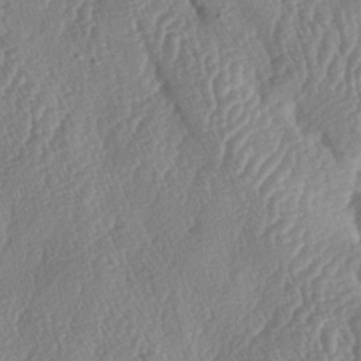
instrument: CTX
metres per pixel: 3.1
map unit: lAa
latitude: -5.6910
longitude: -129.4426
